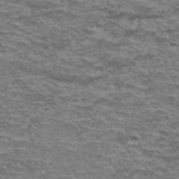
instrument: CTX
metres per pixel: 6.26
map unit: Hto
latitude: 37.1592
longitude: -43.3104
